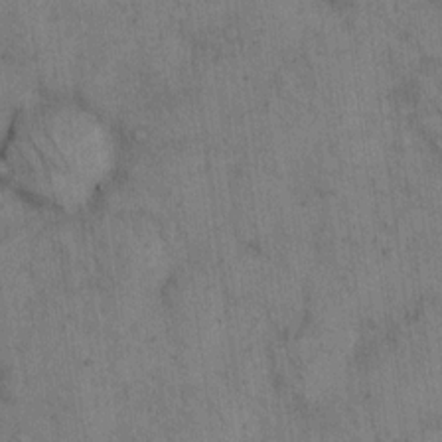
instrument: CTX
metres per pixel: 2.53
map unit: eHh
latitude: 15.1026
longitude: -63.1781
